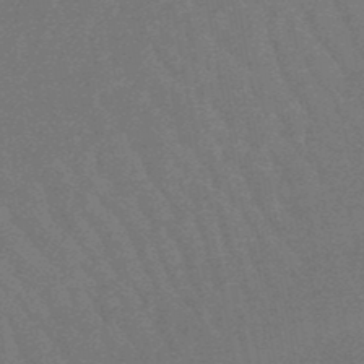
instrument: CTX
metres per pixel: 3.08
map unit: lHb
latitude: -48.5574
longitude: 82.6329
